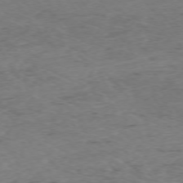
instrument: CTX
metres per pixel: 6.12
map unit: Ap
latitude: -74.7841
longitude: -79.6127
